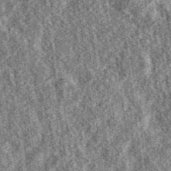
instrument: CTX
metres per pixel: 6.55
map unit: eAb
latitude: 36.6868
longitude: 107.3509
